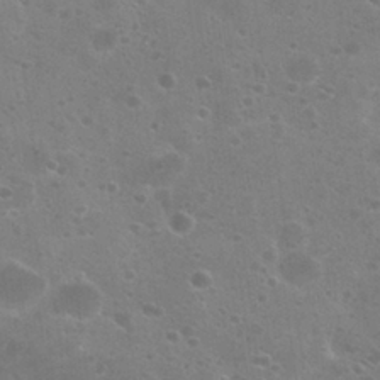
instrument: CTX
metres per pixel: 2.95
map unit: Nhu
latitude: 25.9150
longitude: -51.1025
